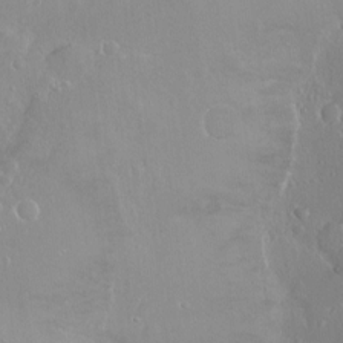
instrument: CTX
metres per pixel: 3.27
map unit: Nhu
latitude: -11.4454
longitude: -37.6127
